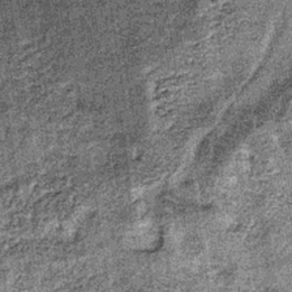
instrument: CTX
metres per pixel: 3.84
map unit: lHb
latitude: -36.3873
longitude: 64.5763
